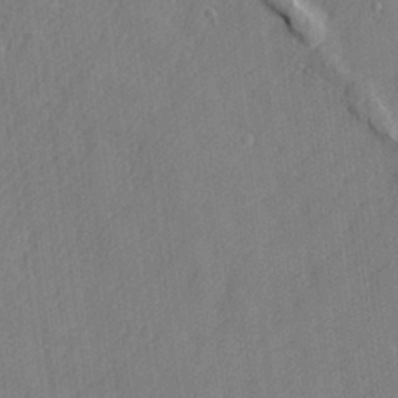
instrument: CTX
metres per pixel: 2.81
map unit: lHvf
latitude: 24.4034
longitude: 142.8785
